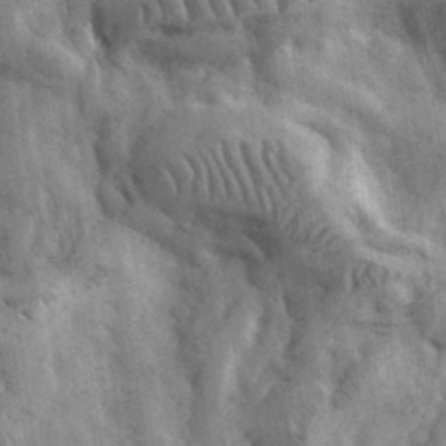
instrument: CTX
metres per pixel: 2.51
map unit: eHh
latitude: 35.4237
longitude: -68.5357
